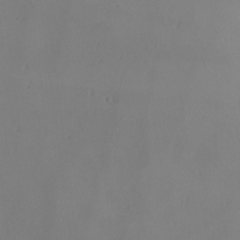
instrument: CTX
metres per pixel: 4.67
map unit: Nhu
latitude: -7.4454
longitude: -94.7813
